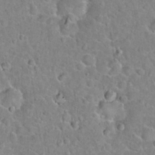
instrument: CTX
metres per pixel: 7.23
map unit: Hto
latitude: 21.2159
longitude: -47.7639
